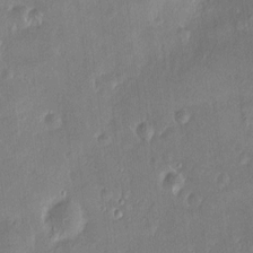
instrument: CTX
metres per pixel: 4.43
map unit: HNhu
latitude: 6.1956
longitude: 7.6344
